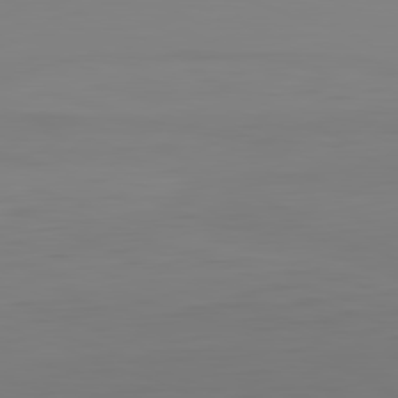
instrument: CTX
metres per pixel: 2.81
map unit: Hpe
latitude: -82.1417
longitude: 8.6329
